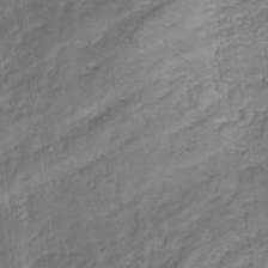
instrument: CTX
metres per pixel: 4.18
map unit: eHb
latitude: -32.3873
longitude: 67.3510
